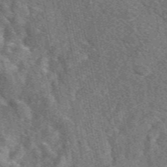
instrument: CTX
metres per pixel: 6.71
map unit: eAb
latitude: 48.1200
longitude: 119.6155
